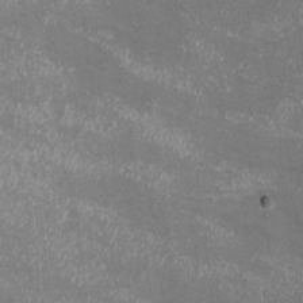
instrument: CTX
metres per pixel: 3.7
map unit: eHh
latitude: -11.6911
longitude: -62.4412
